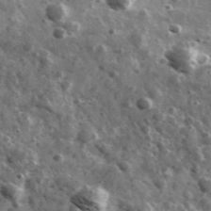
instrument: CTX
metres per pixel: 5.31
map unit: Ave
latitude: 38.1578
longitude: -108.1011
